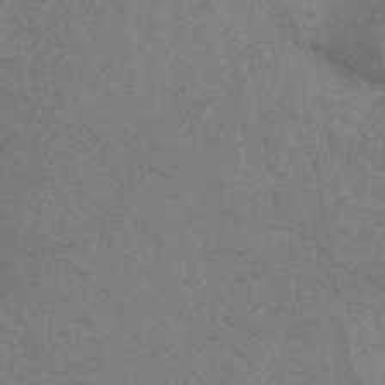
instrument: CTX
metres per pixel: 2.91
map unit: eHb
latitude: -44.0283
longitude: 89.1998
